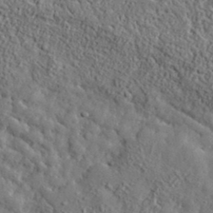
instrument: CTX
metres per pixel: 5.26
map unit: lHvf
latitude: 36.0255
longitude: -86.3656
